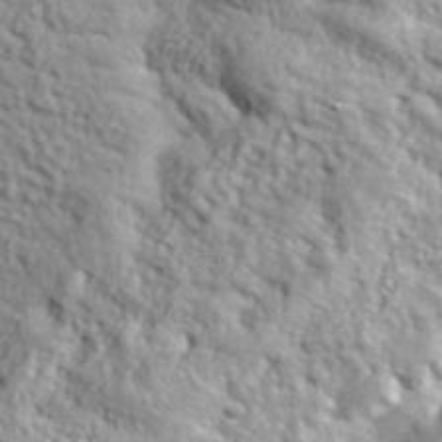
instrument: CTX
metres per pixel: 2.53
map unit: lHvf
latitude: 36.9514
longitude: -87.0836
